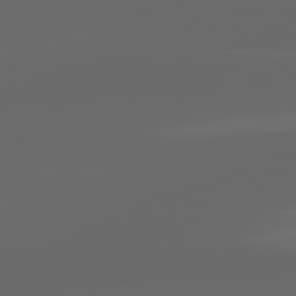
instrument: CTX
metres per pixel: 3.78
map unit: lApd
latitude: 82.8569
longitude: -136.9703
